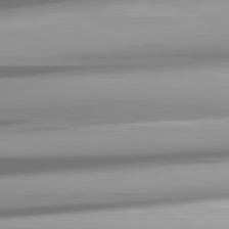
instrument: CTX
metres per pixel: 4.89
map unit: lApd
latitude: 81.8394
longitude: -147.3104
